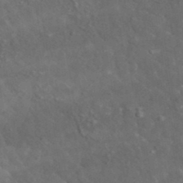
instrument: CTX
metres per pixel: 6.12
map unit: lHvf
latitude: 37.3104
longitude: -89.7072
